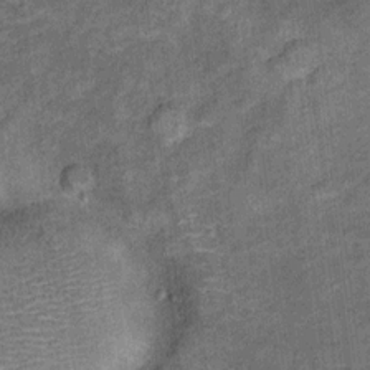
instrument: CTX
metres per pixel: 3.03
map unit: Ht
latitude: 11.0459
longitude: -39.1403
